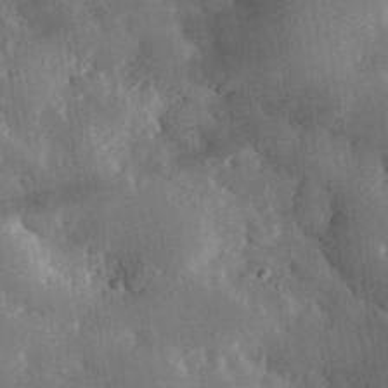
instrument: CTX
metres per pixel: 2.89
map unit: eHh
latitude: 30.7813
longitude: -80.4601
